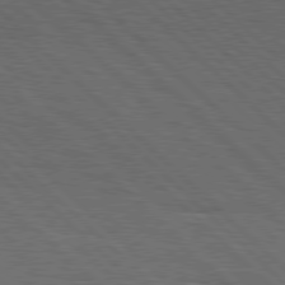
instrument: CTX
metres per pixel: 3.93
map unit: Hpe
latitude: 77.7071
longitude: -127.2348
